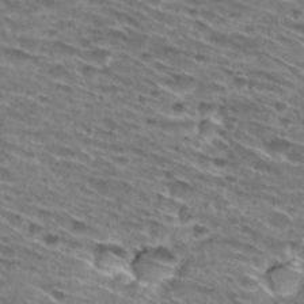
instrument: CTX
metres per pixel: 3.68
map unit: Hto
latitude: 29.5371
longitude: -46.2712
